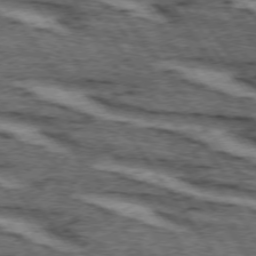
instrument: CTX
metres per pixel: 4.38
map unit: lApd
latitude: 73.7261
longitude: -73.6694
